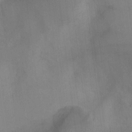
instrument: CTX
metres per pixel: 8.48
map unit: Ht
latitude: -4.3117
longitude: -16.9703
